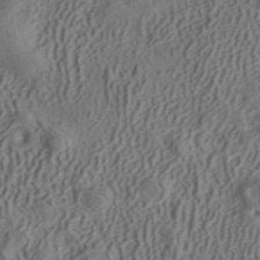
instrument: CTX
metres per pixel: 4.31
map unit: ANa
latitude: 41.7449
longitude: 34.7463
